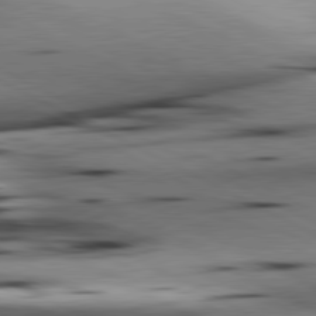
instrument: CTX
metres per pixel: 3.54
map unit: lApd
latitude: 80.9136
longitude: 156.5951
